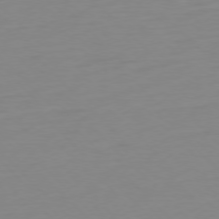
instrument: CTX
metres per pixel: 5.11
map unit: Ap
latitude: -77.2943
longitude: -78.6680
